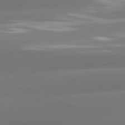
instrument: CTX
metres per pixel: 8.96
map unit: lApd
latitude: 81.3671
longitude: -160.4034
